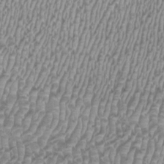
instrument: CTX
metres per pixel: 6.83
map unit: HNhu
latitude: -0.1039
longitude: -0.2144
